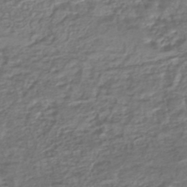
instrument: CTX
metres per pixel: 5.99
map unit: HNhu
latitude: -45.2565
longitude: 97.3321
